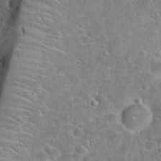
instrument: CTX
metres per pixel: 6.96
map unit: Hto
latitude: 21.5938
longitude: -47.9528
